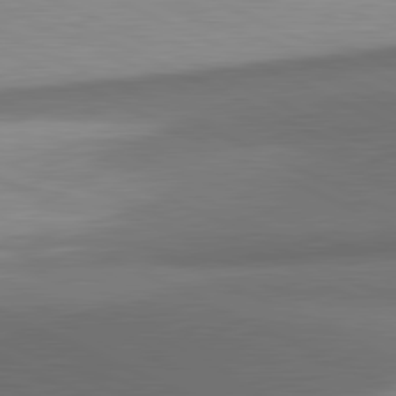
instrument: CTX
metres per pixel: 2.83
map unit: lApd
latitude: 81.3859
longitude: 139.3510
